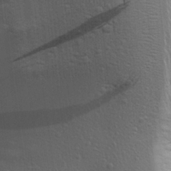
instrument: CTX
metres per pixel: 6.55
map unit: Aa
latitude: 24.3845
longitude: -147.0459
